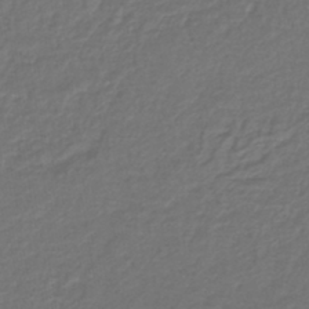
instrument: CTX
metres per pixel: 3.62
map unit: lHb
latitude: -43.3131
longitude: 61.5399
